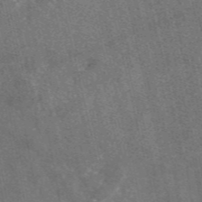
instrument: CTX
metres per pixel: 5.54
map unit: eAb
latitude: 46.7813
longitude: 119.1053
